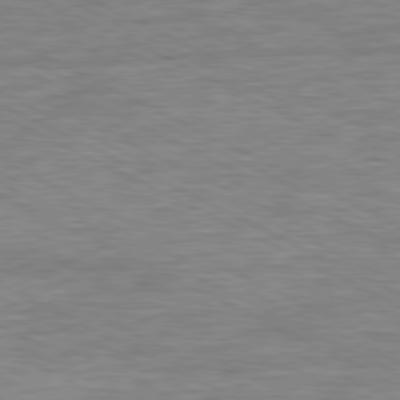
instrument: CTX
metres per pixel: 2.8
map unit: Ap
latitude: -81.1053
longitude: -76.1955
